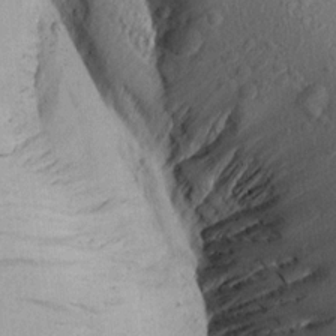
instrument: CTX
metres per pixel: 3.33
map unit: Aa
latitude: 15.8584
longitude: -145.2537
